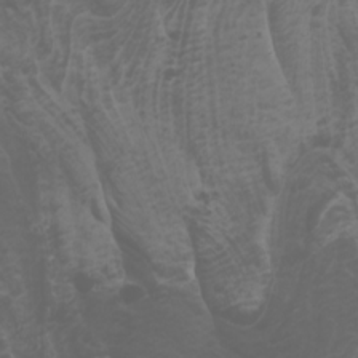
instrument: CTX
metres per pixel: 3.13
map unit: Htu
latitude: -0.9164
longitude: -76.8947
